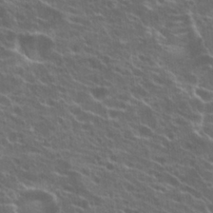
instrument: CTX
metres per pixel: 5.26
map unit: Hto
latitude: 22.3845
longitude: -40.5734
